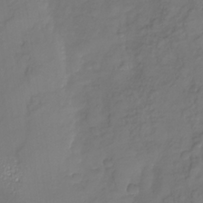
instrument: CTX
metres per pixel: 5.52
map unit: Nhu
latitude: -26.2361
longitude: -58.1200
